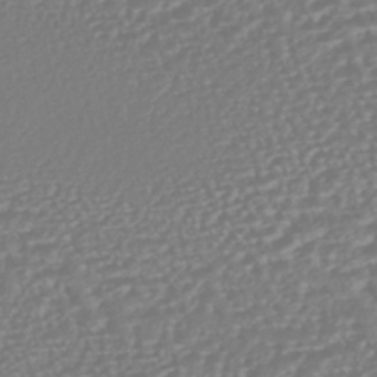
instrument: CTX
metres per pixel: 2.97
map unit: HNhu
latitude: -46.6518
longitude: 105.4643
